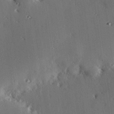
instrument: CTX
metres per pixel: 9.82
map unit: eHh
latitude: 22.7246
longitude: -90.5168
